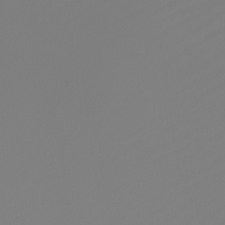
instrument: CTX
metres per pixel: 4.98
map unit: Nhu
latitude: -6.6140
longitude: -93.9150
